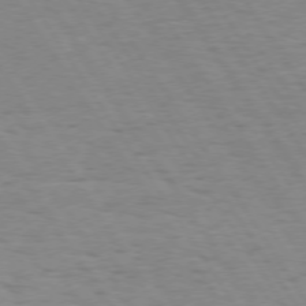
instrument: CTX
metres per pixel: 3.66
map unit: Hpe
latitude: 73.4049
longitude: -132.2145
